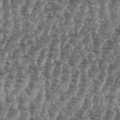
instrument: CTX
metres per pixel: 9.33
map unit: eHh
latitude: 35.0269
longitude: -136.3656
